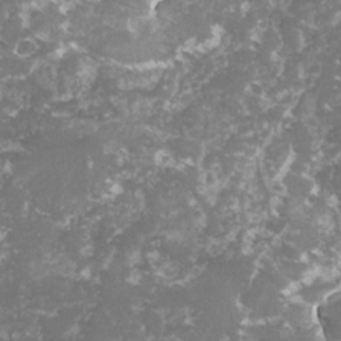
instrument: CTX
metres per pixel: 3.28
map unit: lHvf
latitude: -16.2173
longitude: -98.6112
